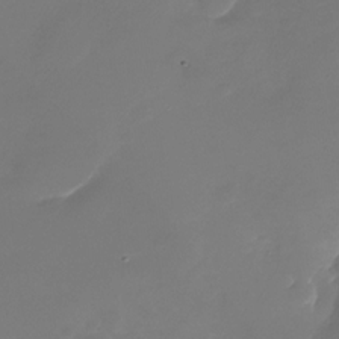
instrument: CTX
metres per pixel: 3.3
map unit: Nhu
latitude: -28.4818
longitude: -66.1199
